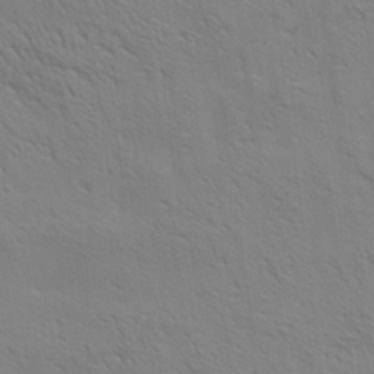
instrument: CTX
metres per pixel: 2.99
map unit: Aa
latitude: 20.5357
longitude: -140.4601
